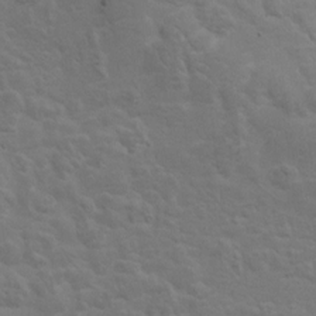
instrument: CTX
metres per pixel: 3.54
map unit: Hto
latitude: 8.4412
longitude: -31.0648
